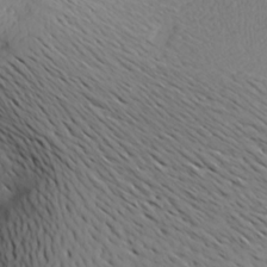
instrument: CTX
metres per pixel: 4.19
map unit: Aa
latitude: 22.8569
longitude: -144.3845
